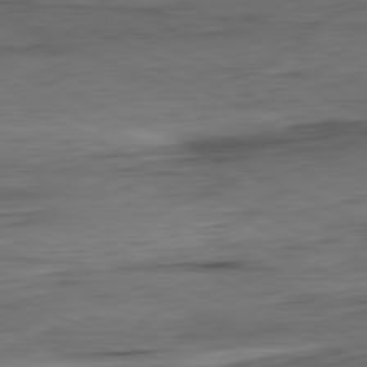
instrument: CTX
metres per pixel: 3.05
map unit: Ap
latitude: -81.3132
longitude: -68.3467
